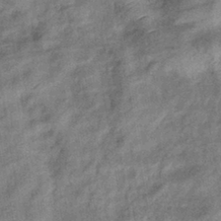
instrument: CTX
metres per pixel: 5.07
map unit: eHb
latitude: -38.6897
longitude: 77.6155
